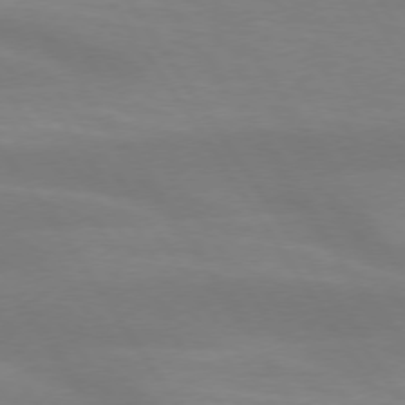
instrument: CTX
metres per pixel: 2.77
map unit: lApd
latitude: 74.0822
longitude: -48.7246
